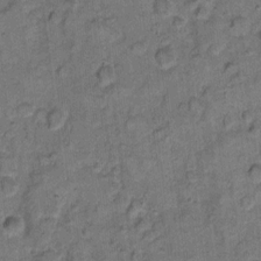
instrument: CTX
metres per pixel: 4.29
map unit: eHh
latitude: 11.0081
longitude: -63.5560
